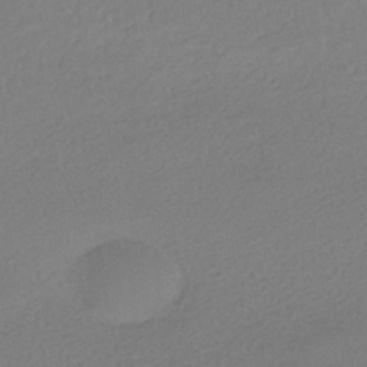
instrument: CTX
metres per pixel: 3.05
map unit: HNhu
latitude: -40.5574
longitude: 95.0486
